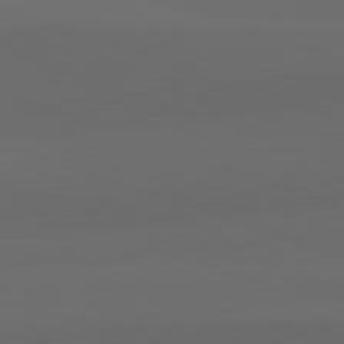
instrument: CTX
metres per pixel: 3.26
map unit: lApd
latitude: 82.3845
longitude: 134.0661
